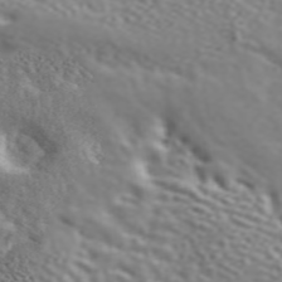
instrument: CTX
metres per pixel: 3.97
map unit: ANa
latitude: 45.5182
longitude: 27.8611
